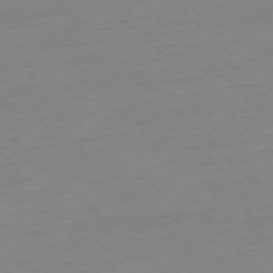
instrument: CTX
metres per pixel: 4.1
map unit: Ap
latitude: -77.2565
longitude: -97.4048
